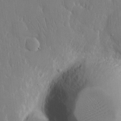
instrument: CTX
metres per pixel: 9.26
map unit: eHh
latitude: 14.5735
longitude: -70.8380
